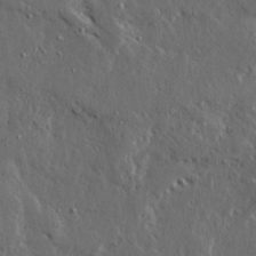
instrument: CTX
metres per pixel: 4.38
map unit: Ave
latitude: 15.3104
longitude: -138.6113
